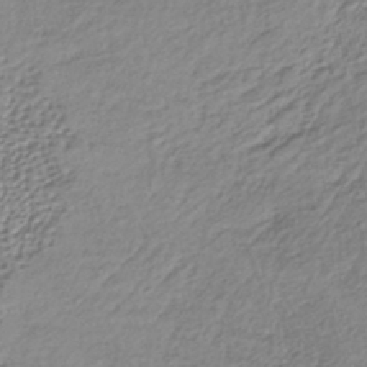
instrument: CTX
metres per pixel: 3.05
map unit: lHb
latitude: -38.3495
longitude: 68.1038
